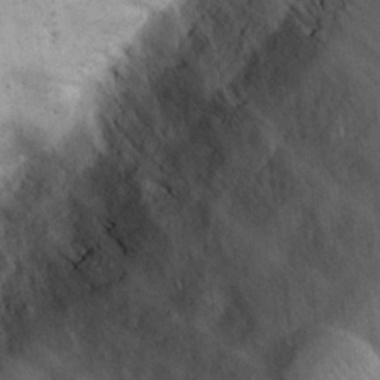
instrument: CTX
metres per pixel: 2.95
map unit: eHh
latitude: 21.4805
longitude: -60.8191
